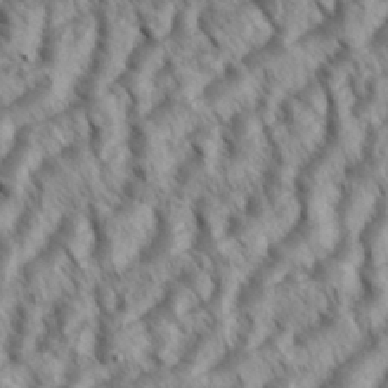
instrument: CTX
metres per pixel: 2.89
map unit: eHh
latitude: 35.7071
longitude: -138.3656
